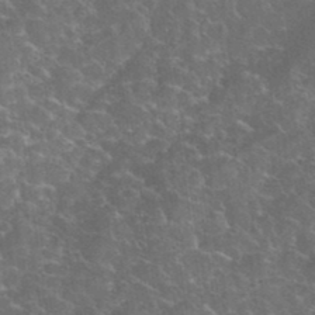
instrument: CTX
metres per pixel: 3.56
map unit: eHh
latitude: 36.8569
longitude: -66.8569
